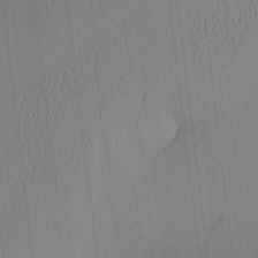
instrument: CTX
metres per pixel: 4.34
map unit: Aa
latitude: 24.4223
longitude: -135.9717
